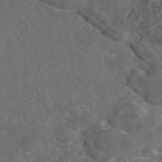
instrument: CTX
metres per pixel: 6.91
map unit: eAb
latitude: 46.6680
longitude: 114.7085
